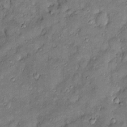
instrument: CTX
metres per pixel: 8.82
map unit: Htu
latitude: -6.5007
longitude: 158.5763
